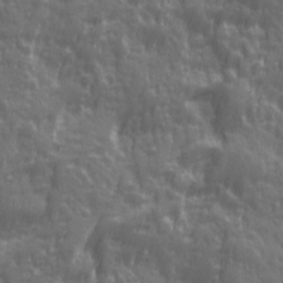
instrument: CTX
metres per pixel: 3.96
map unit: Ave
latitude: 12.2145
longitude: -104.1389
